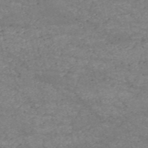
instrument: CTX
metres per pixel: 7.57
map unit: HNb
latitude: -53.5588
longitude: -38.7435
